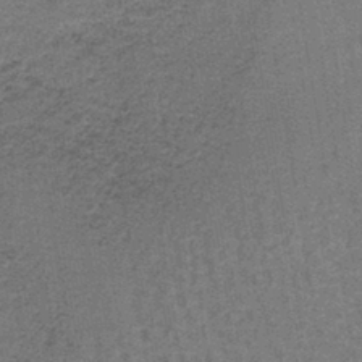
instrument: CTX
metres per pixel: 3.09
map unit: lHb
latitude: -41.4265
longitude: 57.6344
